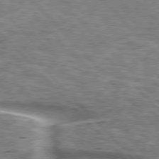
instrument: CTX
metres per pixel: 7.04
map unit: lApd
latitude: 76.1389
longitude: -58.2900
